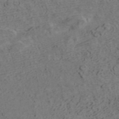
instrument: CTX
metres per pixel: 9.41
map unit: ANa
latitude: 42.4790
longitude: 30.5951
